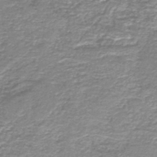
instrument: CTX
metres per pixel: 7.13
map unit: HNb
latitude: -44.5385
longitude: 50.2928
